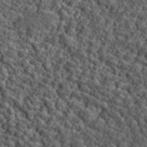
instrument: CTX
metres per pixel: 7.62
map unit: lHvf
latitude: 39.5371
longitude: -88.1956
